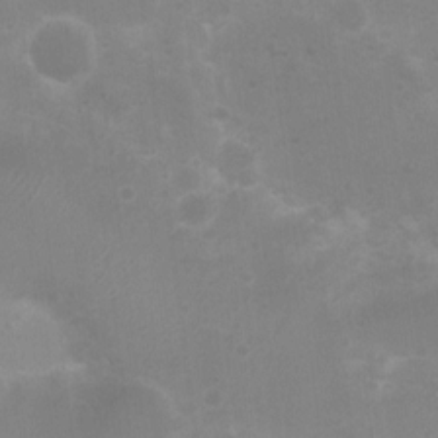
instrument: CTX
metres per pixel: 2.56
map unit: Nhu
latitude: 3.6316
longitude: -25.8583
